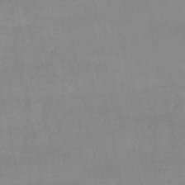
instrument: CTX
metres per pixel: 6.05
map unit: lHb
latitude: -48.1228
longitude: 75.7856
